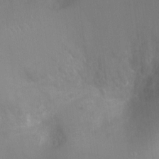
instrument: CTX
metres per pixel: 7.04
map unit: Ht
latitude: -8.7085
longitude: -24.8946
